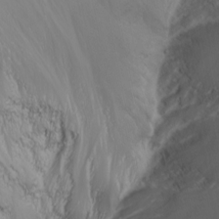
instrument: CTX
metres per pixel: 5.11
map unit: Nhu
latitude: -6.5384
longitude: -91.0647
